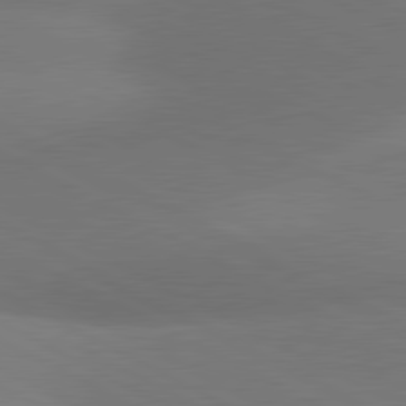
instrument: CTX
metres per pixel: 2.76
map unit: lApd
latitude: 81.0080
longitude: 127.4832
